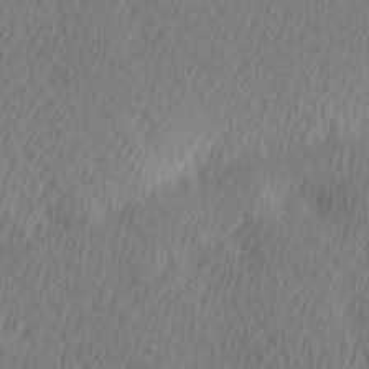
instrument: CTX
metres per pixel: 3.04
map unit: Hve
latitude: 13.4049
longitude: -91.4237
